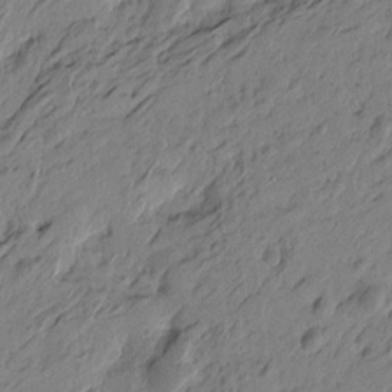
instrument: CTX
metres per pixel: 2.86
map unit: Htu
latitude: -5.6533
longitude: -179.7072
